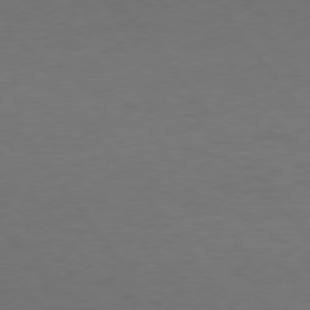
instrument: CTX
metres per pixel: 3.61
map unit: Hpe
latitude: 74.7057
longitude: -131.1215
